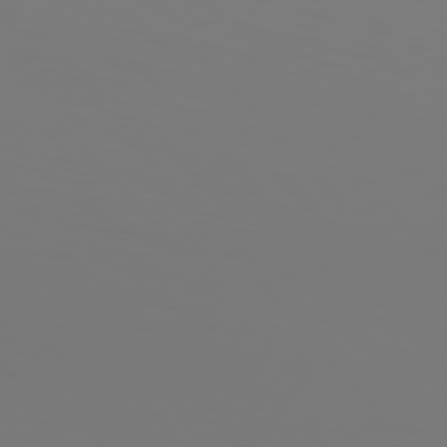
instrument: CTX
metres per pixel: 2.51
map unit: Hpe
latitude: 76.3089
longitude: -133.0647
